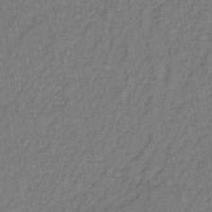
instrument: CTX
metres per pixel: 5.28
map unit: lHb
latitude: -35.1998
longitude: 64.8030
